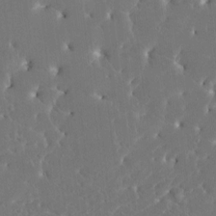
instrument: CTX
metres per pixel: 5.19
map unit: HNhu
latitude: 6.8191
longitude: -5.2159
